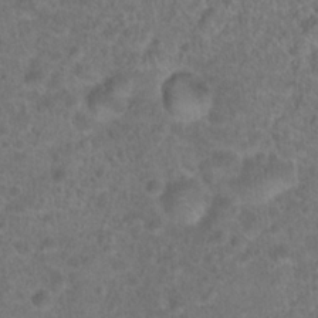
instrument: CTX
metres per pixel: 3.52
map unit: Hto
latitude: 18.6112
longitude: -40.4223
